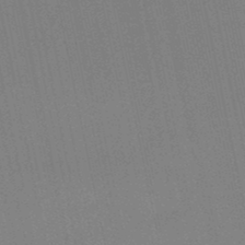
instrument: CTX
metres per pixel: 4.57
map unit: lHb
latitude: -48.0661
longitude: 69.0864
